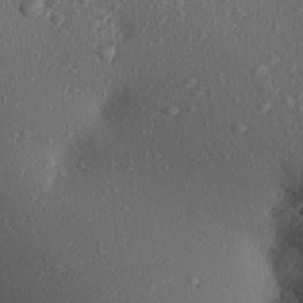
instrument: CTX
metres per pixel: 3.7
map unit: Aa
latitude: 27.1592
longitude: -142.8191
